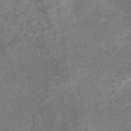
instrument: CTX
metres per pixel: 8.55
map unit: HNb
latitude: -32.3873
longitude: 57.5210
